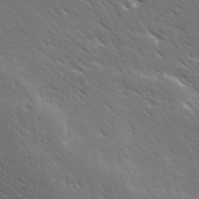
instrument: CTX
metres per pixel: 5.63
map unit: Ave
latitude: 19.4048
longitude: -137.9339
